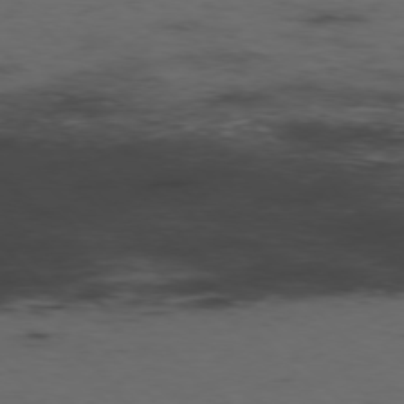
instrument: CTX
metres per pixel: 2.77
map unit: Hpe
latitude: -76.8597
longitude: -18.9136
